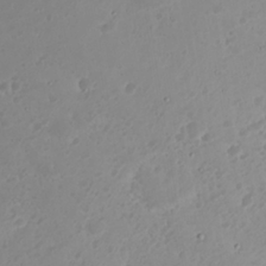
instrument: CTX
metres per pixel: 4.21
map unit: Nhu
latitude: 23.1403
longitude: -62.4034
